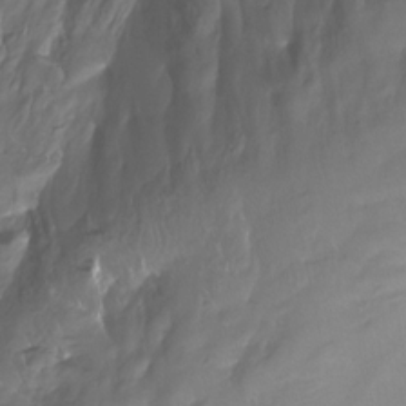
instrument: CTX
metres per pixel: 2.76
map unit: Htu
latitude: -14.9353
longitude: -46.9325
